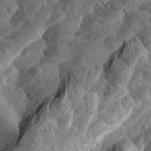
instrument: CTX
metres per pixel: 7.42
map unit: Aa
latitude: 24.9891
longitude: -144.1767
